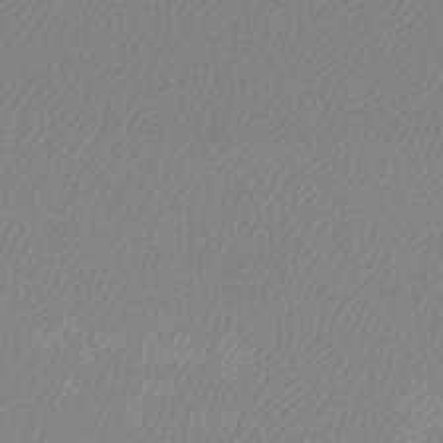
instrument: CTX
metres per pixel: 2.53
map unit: lHb
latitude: -45.5399
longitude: 75.4077
